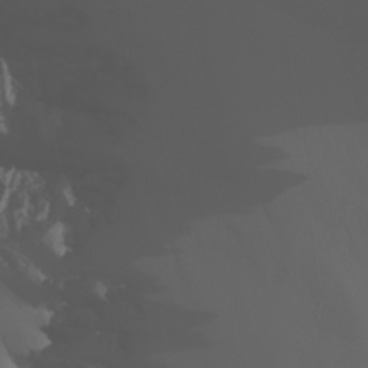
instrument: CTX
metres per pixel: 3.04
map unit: Nhu
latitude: -6.5573
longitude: -85.5371
